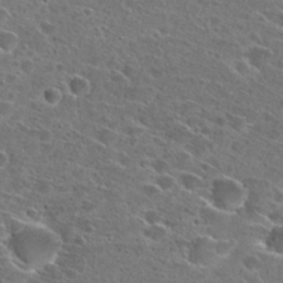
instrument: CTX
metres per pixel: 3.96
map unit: Hto
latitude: 26.4034
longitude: -46.4412
